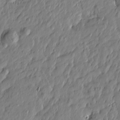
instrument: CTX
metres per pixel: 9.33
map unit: Htu
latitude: -5.6910
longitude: 178.0661
